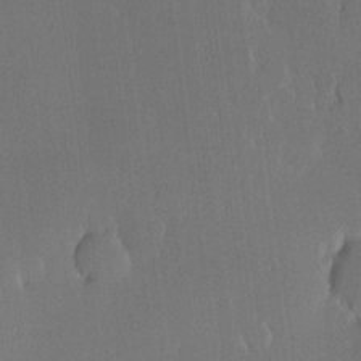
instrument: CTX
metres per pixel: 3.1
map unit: lHvf
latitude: 20.1200
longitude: 146.5196
